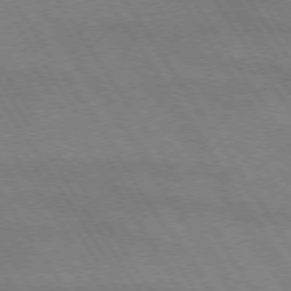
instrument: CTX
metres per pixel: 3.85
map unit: lApd
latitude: 72.7436
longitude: -58.1578
